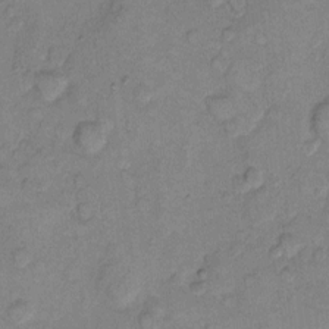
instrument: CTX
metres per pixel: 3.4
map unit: eHh
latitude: 11.0270
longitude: -64.2900
